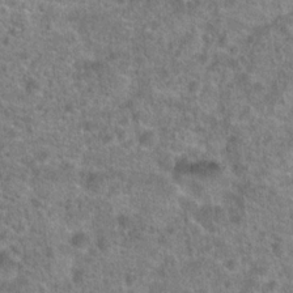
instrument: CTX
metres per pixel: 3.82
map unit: Hto
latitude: 19.4426
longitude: -43.0647
